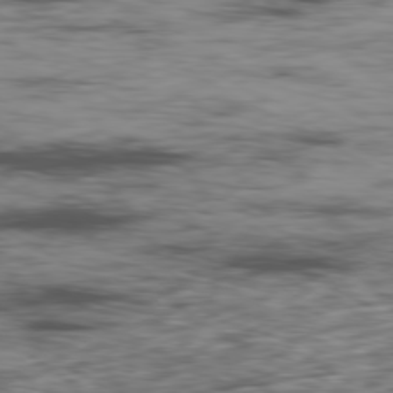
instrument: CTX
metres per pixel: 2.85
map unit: Ap
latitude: -80.2362
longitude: -90.8002
